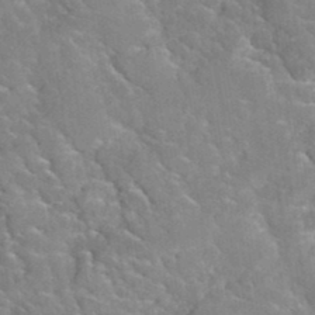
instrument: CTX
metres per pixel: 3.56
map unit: Hto
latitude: 35.2726
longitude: -48.7057
